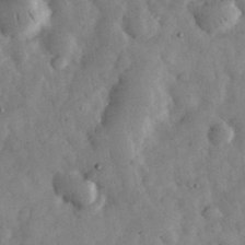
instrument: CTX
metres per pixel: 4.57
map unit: eHh
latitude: 34.1766
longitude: -69.5560
